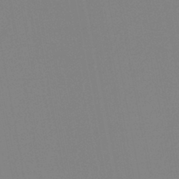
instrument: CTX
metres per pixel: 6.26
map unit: lHb
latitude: -44.9731
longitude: 56.4818
